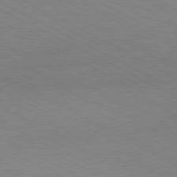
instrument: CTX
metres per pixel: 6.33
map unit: Hpe
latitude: -81.0298
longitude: 17.7289
